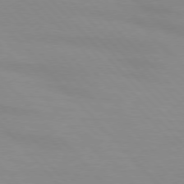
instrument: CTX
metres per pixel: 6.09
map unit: lApd
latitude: 76.3278
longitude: -84.9703
